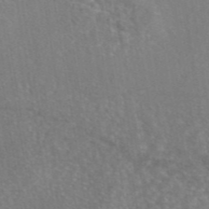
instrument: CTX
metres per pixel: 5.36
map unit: eAb
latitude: 45.4993
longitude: 109.4643
